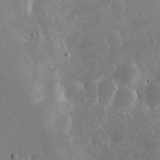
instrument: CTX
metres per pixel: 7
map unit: eHh
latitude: 20.6491
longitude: -68.8569
